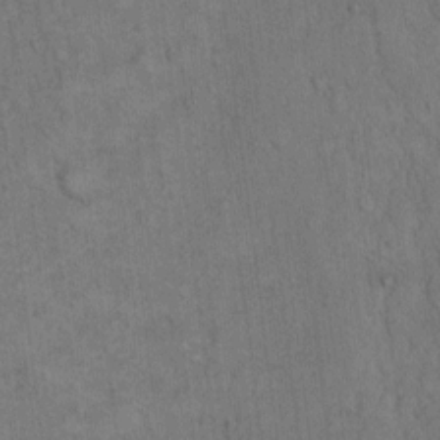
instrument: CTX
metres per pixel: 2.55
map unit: Hto
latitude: 10.2145
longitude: -60.9324
